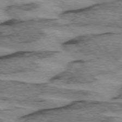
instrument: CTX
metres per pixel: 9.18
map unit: lApd
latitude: 75.1025
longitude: -78.3656
